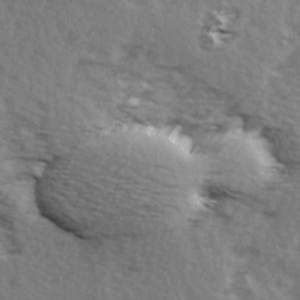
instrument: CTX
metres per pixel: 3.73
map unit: Ave
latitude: 14.7436
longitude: -104.7813
